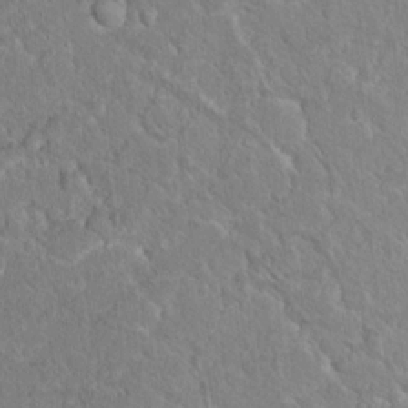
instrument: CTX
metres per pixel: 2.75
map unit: Hto
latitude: 17.2726
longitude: -37.0837
